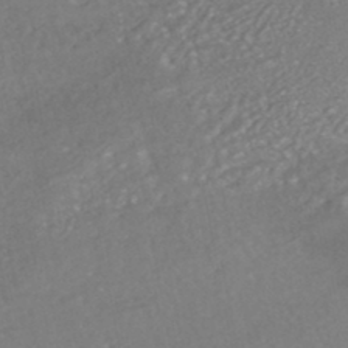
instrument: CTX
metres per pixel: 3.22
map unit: HNhu
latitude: -47.1242
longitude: 97.8045
